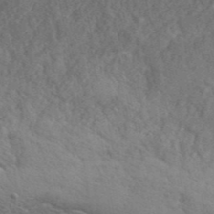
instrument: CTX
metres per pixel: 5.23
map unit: ANa
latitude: 41.9906
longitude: 51.7288
